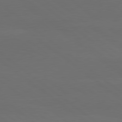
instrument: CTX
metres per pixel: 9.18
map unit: lApd
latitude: 80.1578
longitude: -115.8394
